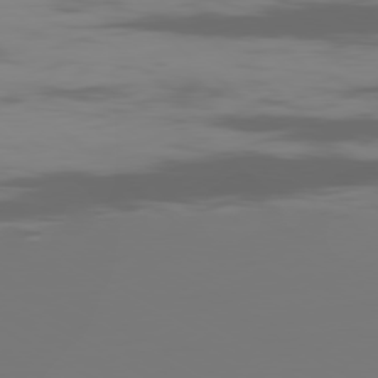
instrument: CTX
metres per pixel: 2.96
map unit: Ap
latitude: -80.0661
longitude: -54.3089
